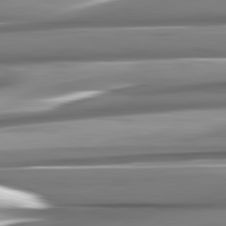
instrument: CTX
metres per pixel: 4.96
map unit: lApd
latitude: 82.4412
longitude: -140.7435
